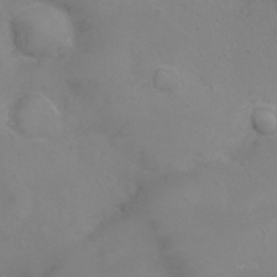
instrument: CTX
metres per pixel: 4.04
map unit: eHh
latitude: 25.9339
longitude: -64.2145
